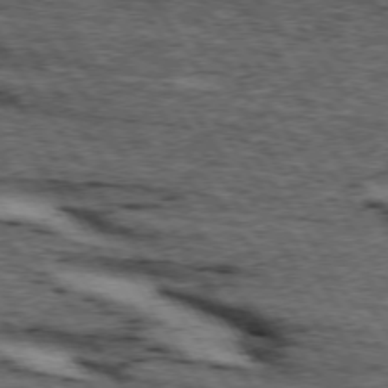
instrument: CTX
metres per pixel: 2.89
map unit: lApd
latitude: 74.1389
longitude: -72.6869
